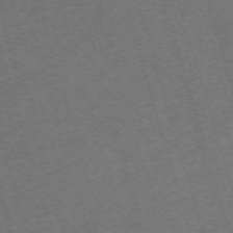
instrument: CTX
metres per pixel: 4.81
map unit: Nhu
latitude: -68.3306
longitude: 37.2187
